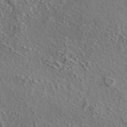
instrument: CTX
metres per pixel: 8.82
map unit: eAb
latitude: 43.7261
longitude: 114.2361
